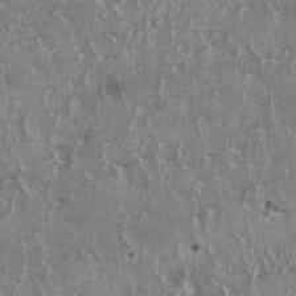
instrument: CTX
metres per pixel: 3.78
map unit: HNhu
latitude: 2.1578
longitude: 5.6155
